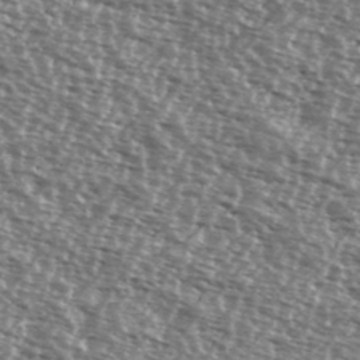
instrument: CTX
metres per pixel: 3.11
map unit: Ave
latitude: 38.3845
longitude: -112.0822
